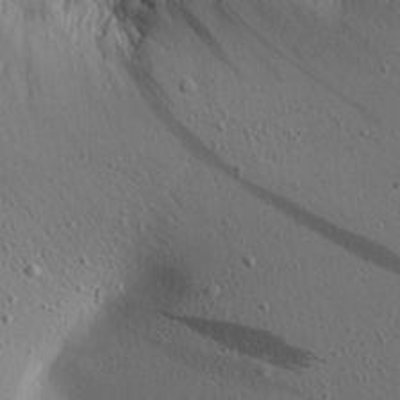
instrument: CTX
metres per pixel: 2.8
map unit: Aa
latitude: 21.4994
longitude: -143.7261
